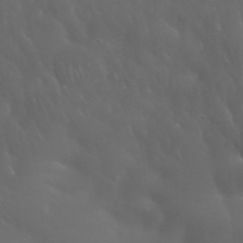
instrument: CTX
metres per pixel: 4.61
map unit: Nhu
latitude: 28.5734
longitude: -66.5356
